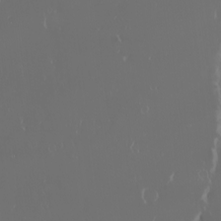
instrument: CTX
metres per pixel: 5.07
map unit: eHh
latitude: -3.2375
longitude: 20.4062
